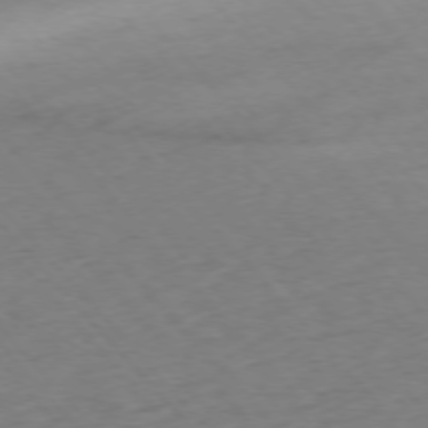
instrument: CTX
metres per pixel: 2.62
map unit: Ap
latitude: -76.1795
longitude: -80.8380
